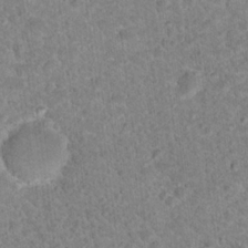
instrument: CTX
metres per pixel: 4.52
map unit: Nhu
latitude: 18.1577
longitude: -31.5183
